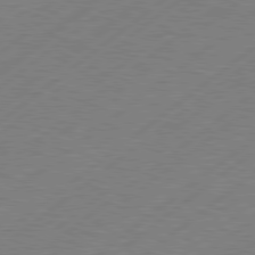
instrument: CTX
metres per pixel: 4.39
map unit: Hpe
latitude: 78.7813
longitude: -120.5168
